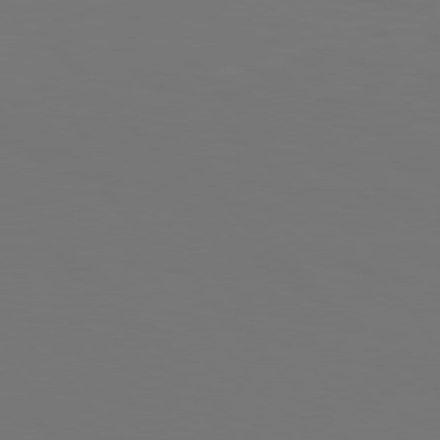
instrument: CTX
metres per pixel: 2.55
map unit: Hpe
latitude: 76.6112
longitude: -135.7638
